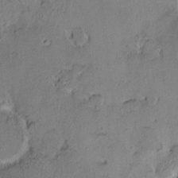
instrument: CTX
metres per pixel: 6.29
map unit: HNhu
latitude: 6.3278
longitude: 14.5007
